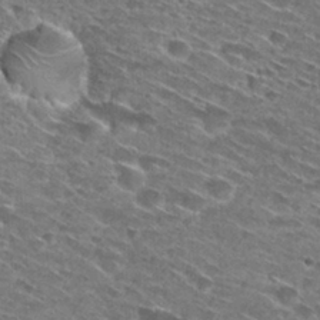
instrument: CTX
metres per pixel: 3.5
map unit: Hto
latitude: 29.2159
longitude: -46.4412
